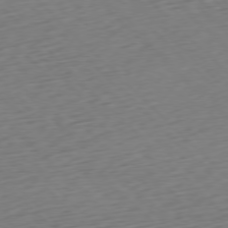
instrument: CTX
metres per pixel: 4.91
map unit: Ap
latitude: -77.1998
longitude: -79.8773
